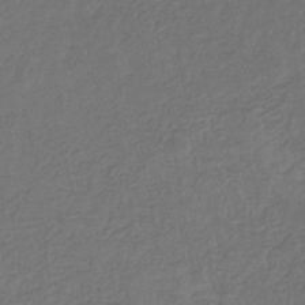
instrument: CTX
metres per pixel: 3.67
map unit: eHb
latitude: -31.2376
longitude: 72.0472
